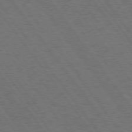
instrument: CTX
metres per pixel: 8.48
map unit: Hpe
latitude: 75.0270
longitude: -137.2726
